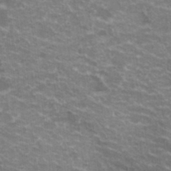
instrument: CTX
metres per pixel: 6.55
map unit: Hto
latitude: 20.1767
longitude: -36.5735
